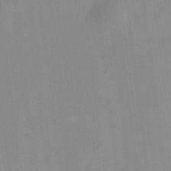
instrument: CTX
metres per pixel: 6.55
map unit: HNhu
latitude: 8.3845
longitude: 13.5399
